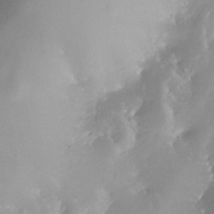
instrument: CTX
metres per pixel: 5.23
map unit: Nhe
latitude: -31.5021
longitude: -116.2334
